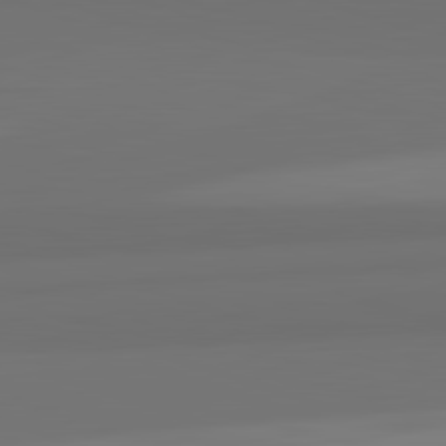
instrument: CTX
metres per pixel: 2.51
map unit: lApd
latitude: 82.8191
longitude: 166.1228
